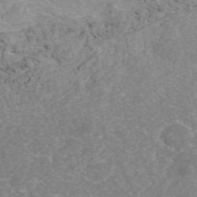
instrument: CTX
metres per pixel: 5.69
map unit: ANa
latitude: 42.2712
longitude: 29.9556
